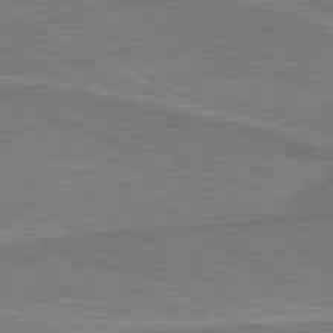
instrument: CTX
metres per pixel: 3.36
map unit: lApd
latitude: 80.5546
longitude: 144.9353
